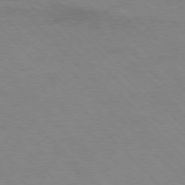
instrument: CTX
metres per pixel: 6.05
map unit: Ap
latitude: -77.1620
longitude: -69.6694
